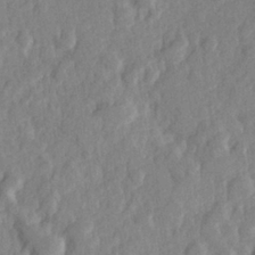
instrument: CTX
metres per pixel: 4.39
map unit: Hve
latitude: 25.0269
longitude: 144.0094
